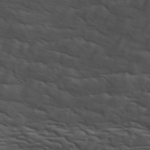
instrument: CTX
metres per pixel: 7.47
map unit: ANa
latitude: 45.3292
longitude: -83.6127
